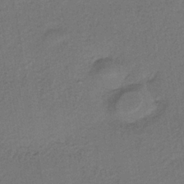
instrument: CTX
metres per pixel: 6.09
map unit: lHb
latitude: -34.8408
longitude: 62.5384
